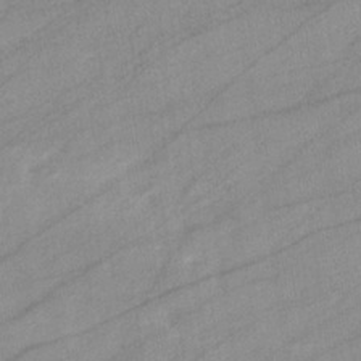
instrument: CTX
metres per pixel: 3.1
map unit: eHb
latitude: -33.3888
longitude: 71.0298
